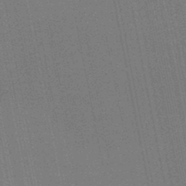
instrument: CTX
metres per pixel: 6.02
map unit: lHb
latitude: -46.1228
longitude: 57.4265
